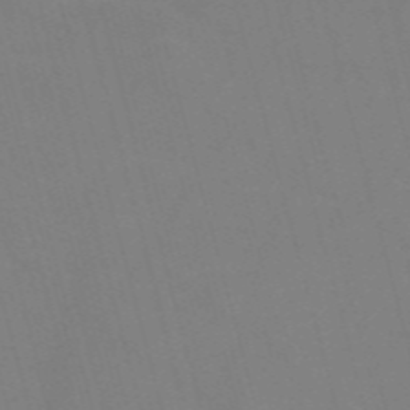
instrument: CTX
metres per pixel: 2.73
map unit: Nve
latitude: -58.4817
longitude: 62.0283
